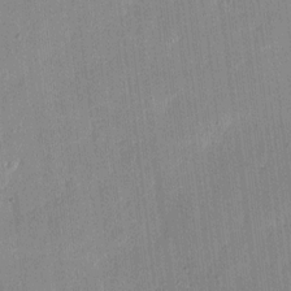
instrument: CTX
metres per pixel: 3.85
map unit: eHh
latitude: 8.9514
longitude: -68.3090
